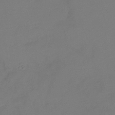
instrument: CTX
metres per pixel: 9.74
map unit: Ht
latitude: 1.3292
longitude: -34.4412
